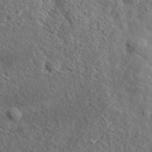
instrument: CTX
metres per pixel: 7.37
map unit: lHvf
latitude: 36.6302
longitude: -88.0444
